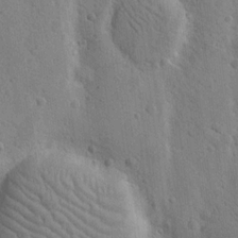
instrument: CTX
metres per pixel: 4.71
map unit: Nhu
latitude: 15.7072
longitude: -77.9150
